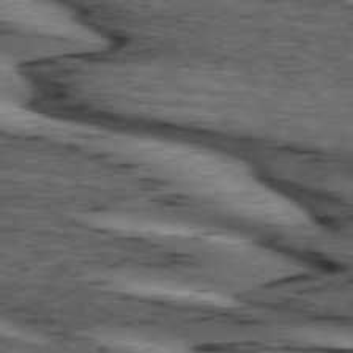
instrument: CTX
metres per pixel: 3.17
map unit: lApd
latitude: 73.9339
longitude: -74.9514
